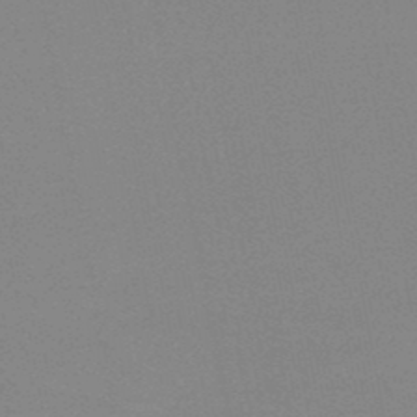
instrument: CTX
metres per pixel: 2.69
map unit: HNb
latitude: -48.8408
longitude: -49.7828
